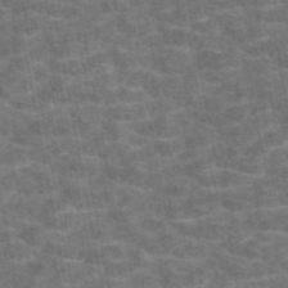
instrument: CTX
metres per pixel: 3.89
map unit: eAb
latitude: 47.5183
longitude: 105.6722
